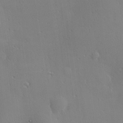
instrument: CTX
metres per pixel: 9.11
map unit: Hve
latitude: 18.5923
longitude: 150.1795
